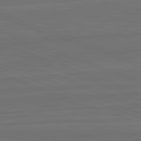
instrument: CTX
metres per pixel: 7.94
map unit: lApd
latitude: 82.5167
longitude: -179.7639
